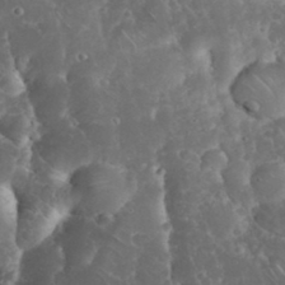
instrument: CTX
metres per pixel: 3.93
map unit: eHh
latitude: 34.8947
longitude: -64.5924
